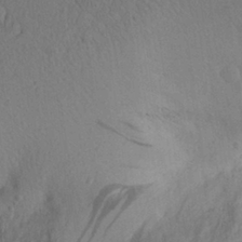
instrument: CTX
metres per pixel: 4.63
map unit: Aa
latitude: 28.4223
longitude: -145.1025
